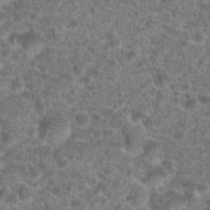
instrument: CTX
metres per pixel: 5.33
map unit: Hto
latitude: 19.2348
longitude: -41.0080
